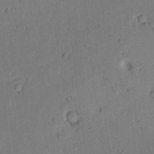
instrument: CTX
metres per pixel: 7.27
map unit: lAvf
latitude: 9.3293
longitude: 167.9745
